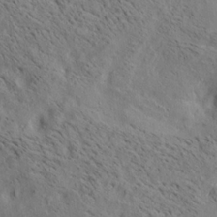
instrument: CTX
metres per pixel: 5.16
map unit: lAa
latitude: 19.9339
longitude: -139.9150
